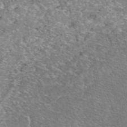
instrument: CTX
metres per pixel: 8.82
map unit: eAb
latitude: 48.4790
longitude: 114.0661
